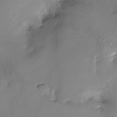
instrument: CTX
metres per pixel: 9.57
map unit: Nhe
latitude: -26.6896
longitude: -111.0081
